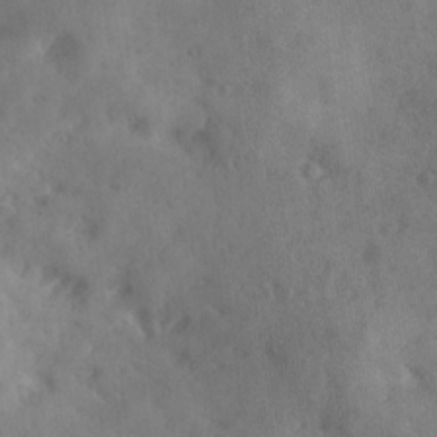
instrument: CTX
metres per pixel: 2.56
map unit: Ave
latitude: 18.3656
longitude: -131.3482
